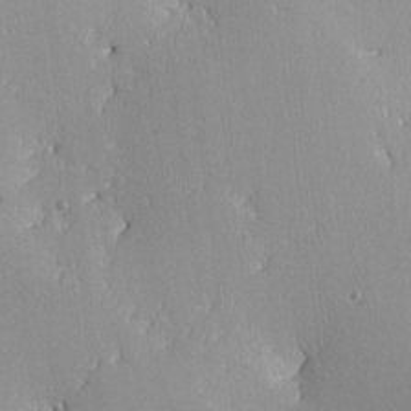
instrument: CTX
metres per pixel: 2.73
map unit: lHvf
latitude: -12.1228
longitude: -104.1767
